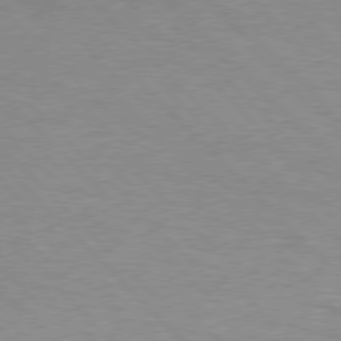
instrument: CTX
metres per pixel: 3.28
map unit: Hpe
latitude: 77.0458
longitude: -152.8758
